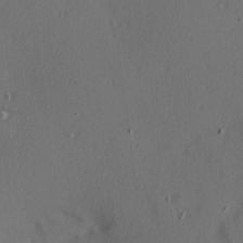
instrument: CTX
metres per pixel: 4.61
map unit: Hve
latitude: 13.8017
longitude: -90.1956
